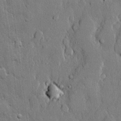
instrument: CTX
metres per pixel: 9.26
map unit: lHvf
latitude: 20.7813
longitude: 146.0283
